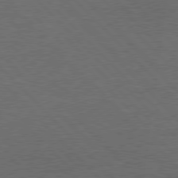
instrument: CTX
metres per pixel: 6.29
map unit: Hpe
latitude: 77.3292
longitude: -152.4601
